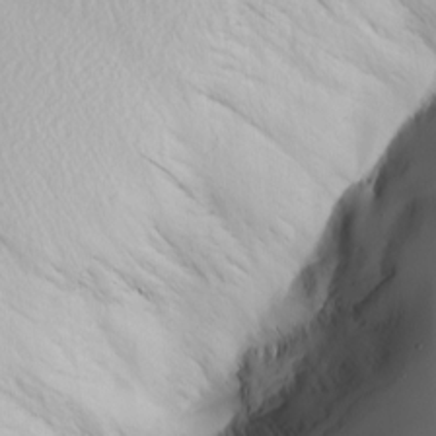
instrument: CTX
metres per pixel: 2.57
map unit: Hve
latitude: 2.5734
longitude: -120.8380
